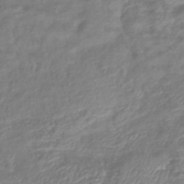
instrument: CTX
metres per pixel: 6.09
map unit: eHb
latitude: -40.2550
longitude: 78.9541
